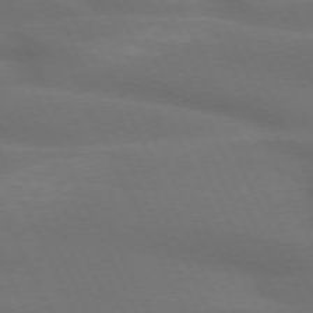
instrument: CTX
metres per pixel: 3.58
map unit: lApd
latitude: 72.7813
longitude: -48.5924
